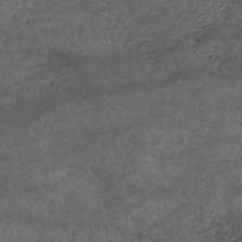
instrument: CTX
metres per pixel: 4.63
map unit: HNhu
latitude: -47.7666
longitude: 28.6330
